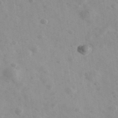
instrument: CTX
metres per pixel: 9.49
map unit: Ave
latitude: 39.0836
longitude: -107.2915
